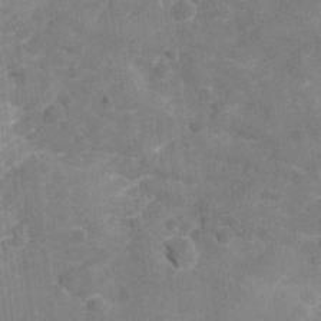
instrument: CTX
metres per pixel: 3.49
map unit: Nhu
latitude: -21.5588
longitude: -55.8772
